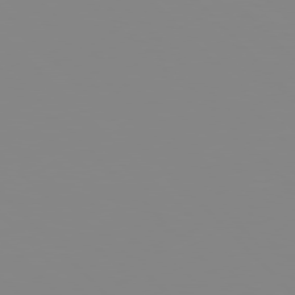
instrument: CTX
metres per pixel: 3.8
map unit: Hpe
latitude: 77.4993
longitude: -161.3481
